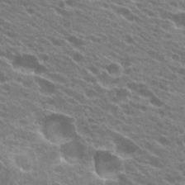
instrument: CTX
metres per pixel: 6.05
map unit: Hto
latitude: 24.1199
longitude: -37.7261
